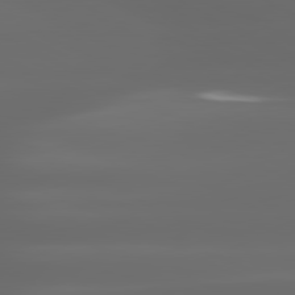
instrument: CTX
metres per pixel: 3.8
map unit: lApd
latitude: 80.8758
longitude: -137.4049
